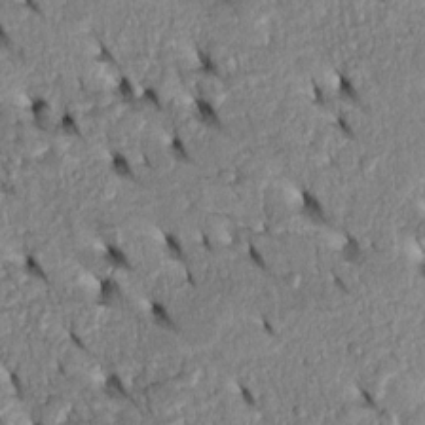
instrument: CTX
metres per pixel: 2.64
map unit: Htu
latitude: -5.0864
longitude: 153.8233
